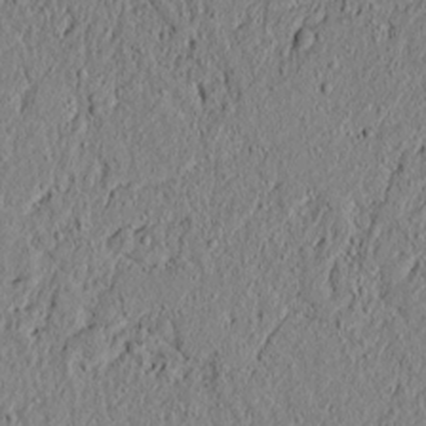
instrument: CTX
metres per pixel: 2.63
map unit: lAvf
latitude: 5.8961
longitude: 166.6518
